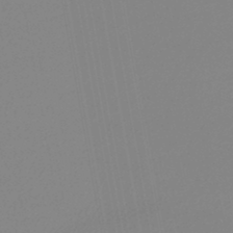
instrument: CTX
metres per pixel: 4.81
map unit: lHb
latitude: -45.6344
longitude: 73.9745
